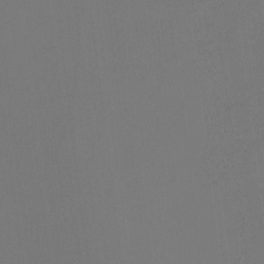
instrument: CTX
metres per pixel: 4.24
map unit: HNhu
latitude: 8.3467
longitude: -0.4034
